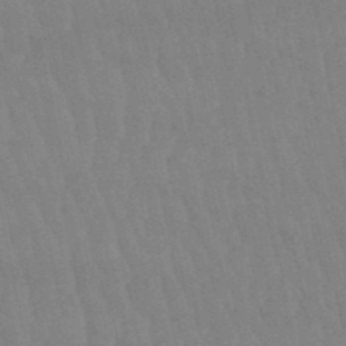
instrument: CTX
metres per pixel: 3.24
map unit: lHb
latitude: -50.2173
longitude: 71.1242
